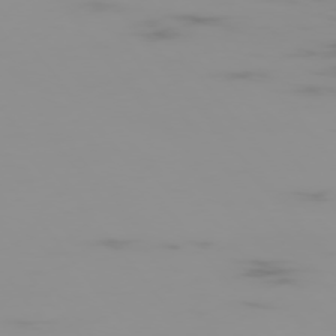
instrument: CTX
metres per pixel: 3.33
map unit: Hpe
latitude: -75.9556
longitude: -10.6113
